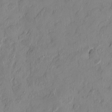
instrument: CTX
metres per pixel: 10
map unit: HNhu
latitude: 0.7813
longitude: -5.6127
